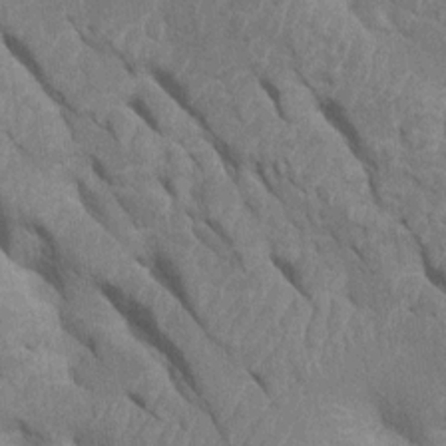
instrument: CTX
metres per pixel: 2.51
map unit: Htu
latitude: 0.4601
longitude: 147.4076
